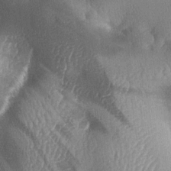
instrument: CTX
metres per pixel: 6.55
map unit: lAa
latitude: -6.1039
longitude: -127.0081
